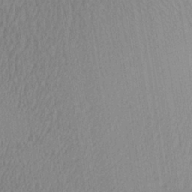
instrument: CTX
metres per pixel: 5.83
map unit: Aa
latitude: 24.4978
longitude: -135.9528
